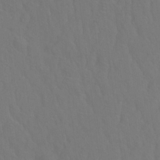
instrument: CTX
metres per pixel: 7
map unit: Hto
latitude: 19.1592
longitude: -39.7827
